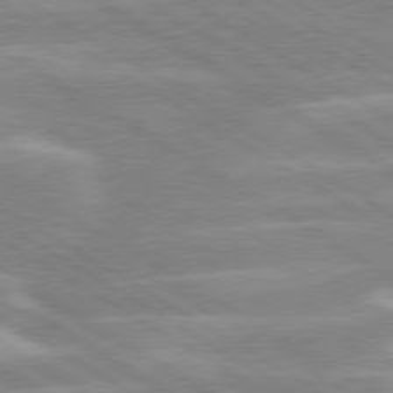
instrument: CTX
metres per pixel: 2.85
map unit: lApd
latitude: 80.0255
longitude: -131.1970
